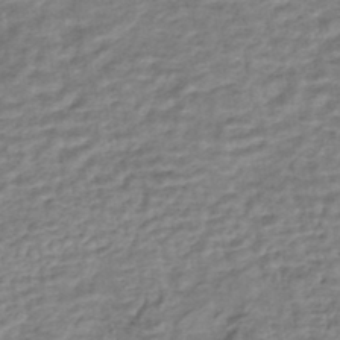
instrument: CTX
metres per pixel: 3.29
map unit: HNhu
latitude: -44.8030
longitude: 102.1795
